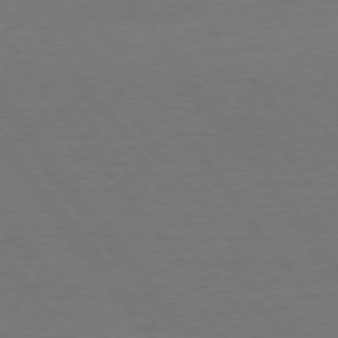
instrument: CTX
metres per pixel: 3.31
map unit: Ap
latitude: -75.8990
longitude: -64.8002
